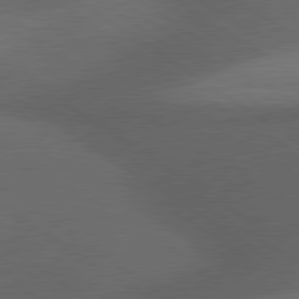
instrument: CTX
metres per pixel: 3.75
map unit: lApd
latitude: 79.9717
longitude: -177.6883
